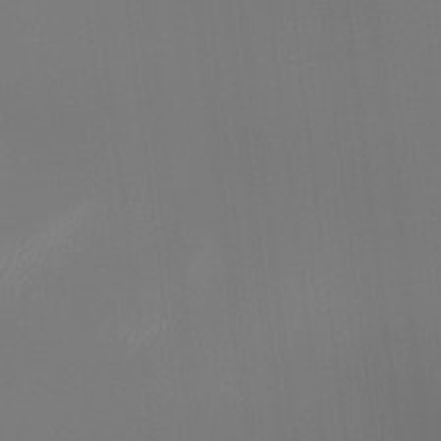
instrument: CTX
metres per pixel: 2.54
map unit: Hto
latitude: -7.6910
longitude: -47.0837
